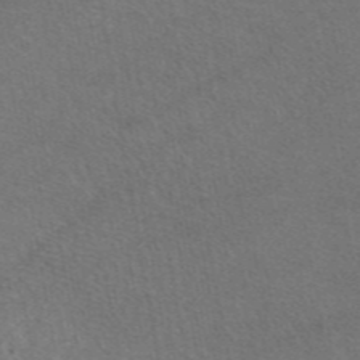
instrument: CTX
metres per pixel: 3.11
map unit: eAb
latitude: 47.3293
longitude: 113.5966
